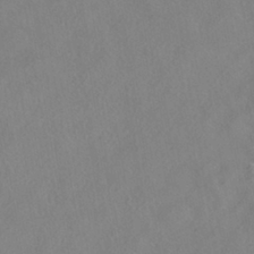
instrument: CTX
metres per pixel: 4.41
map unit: HNhu
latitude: -40.0661
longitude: 100.8785
